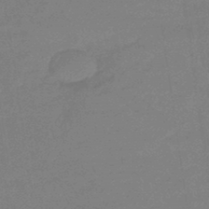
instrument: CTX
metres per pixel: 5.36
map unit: eHb
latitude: -44.9920
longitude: 86.1606
